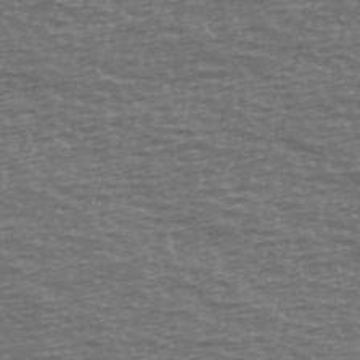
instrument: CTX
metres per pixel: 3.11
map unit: Ave
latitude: 39.0269
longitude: -113.9528
